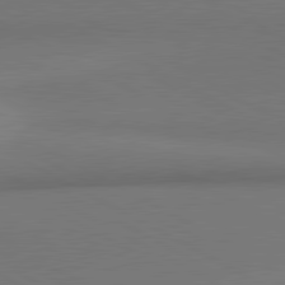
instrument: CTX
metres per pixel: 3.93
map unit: lApd
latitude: 81.1025
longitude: 155.5966
